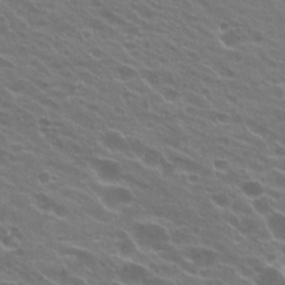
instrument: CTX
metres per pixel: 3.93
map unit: Hto
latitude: 23.6505
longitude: -37.6316
